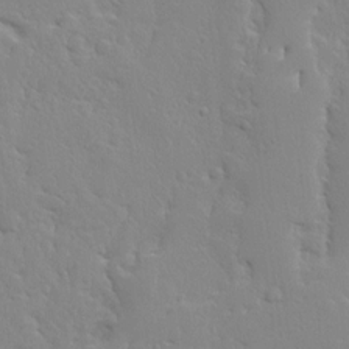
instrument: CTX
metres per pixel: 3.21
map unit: Ave
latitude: 13.0270
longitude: -135.3670
